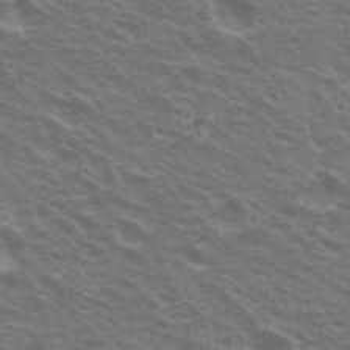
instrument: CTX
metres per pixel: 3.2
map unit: Hto
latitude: 22.4412
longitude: -31.1215
